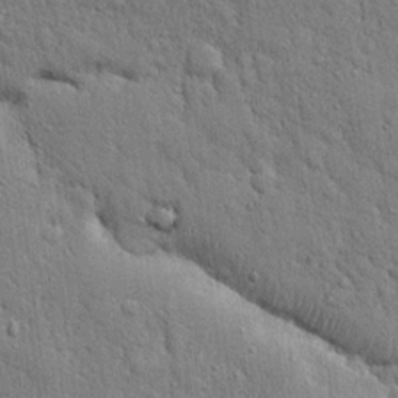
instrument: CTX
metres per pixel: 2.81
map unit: eHh
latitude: 19.6316
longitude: -61.4615
